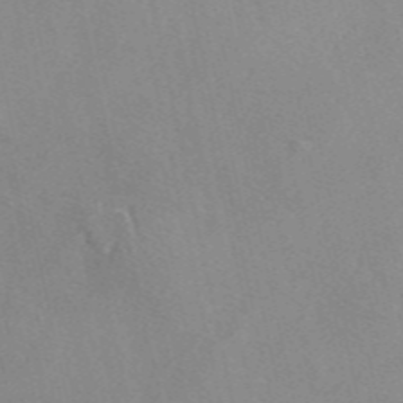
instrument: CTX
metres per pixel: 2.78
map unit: eAb
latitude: 47.0270
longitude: 113.0109
